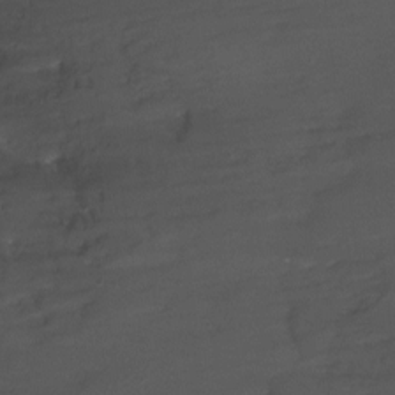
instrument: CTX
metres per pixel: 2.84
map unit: Ht
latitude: -10.2362
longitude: -46.7624
